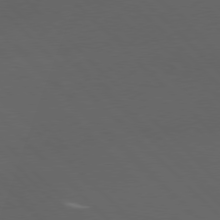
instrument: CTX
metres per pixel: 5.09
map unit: Hpe
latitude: 77.1214
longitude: -125.8583
